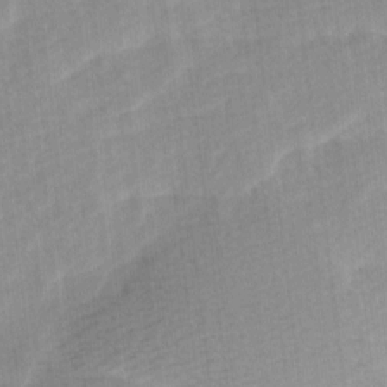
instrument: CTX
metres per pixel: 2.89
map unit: Ave
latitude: 10.9325
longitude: -106.9892
